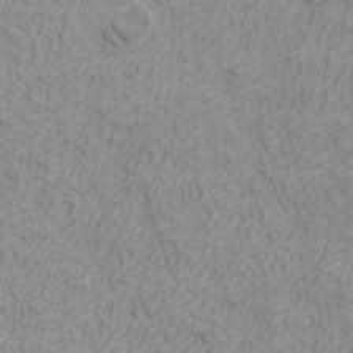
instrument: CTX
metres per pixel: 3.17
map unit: ANa
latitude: 40.5545
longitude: 24.8597
